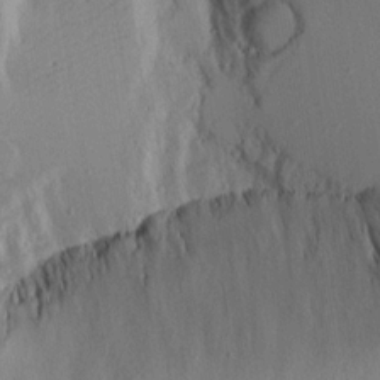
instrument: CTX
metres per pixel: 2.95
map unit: Aa
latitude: 18.3278
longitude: -126.6302
